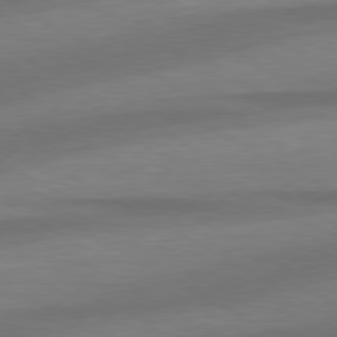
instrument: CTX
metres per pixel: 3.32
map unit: lApd
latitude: 79.0648
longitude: -115.2725
